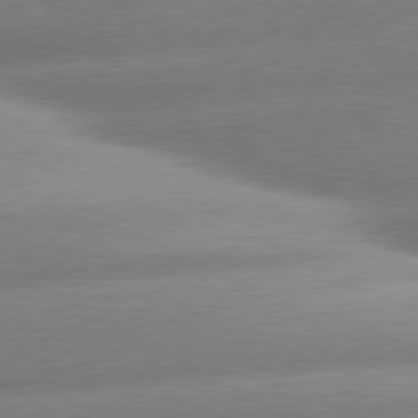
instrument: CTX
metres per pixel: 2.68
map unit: lApd
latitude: 80.2145
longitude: -159.9339
